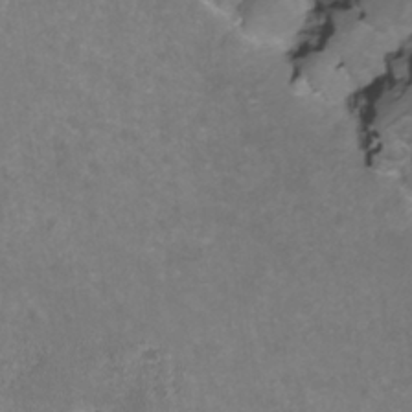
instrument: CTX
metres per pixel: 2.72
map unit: Nhu
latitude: -12.2551
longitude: -74.7246
